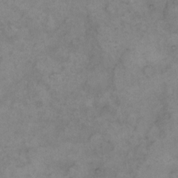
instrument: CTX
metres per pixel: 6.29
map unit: eHh
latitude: 15.3482
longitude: -66.0255
